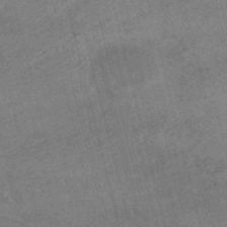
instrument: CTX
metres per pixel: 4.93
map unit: lHb
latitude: -48.4062
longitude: 76.5196
